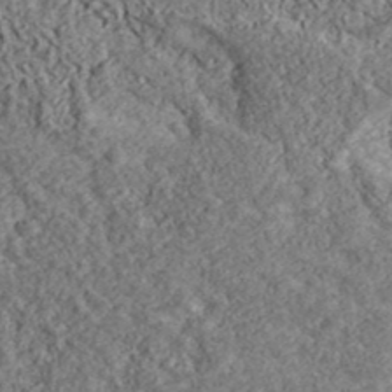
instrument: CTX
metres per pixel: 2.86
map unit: lHvf
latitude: 41.5749
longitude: -90.3089
